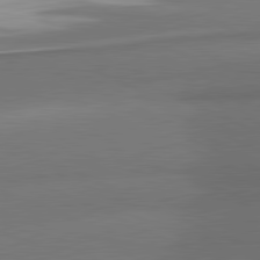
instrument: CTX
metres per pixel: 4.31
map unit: lApd
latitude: 81.3671
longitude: 174.6707
